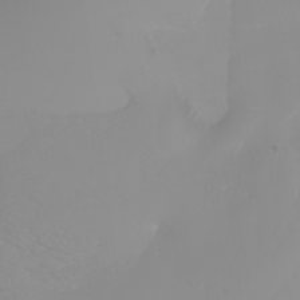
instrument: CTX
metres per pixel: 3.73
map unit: Nhu
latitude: -4.2550
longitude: -84.4034
